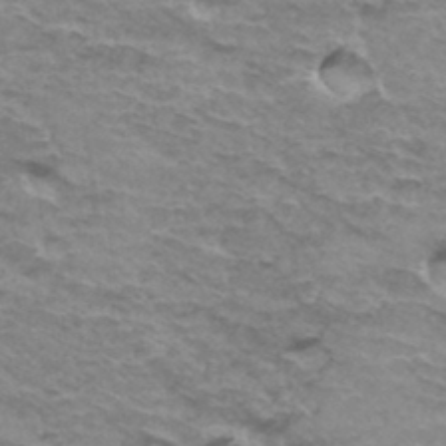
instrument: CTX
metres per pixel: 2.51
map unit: Hto
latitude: 35.8394
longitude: -42.8002
